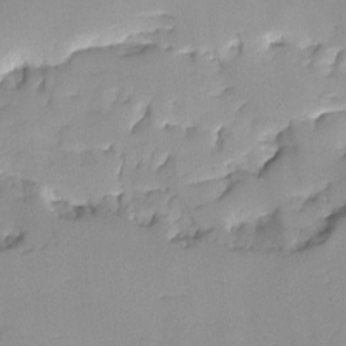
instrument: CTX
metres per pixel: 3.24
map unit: Ave
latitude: -9.2376
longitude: -117.1970
